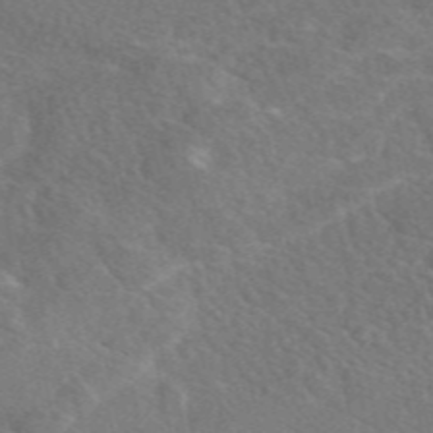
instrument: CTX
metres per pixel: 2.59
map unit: eAb
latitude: 49.0836
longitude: 118.0850
